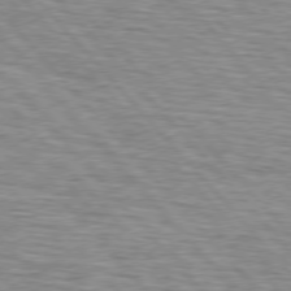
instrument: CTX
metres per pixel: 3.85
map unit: lApd
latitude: 75.9339
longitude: -82.9891
